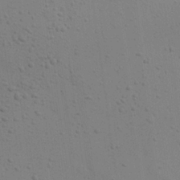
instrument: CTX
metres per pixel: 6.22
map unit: eHh
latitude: 24.8191
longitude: -71.4048
